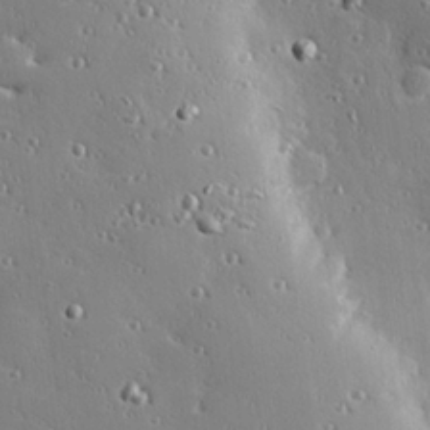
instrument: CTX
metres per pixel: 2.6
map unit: Hve
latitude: 26.7246
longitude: -92.5356
